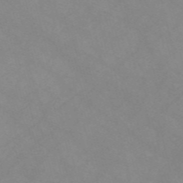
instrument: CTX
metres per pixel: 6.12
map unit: Nve
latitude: -57.7666
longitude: 59.4076
